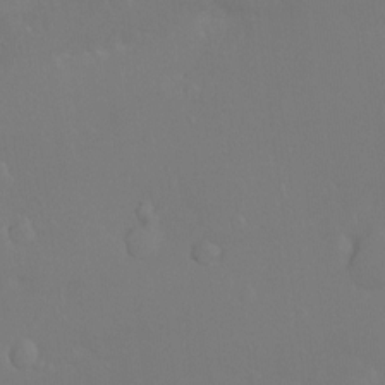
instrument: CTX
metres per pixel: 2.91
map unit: Hto
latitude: -10.5007
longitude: -37.5938
